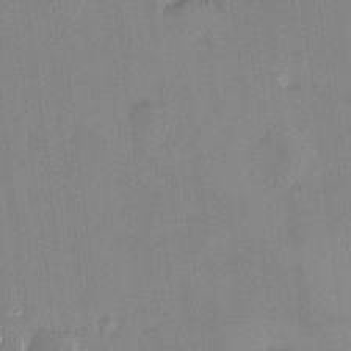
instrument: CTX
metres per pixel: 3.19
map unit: HNhu
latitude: 6.3656
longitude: 7.8044
